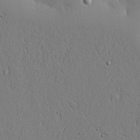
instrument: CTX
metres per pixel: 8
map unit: lHvf
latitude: 18.2144
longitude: -114.4223
